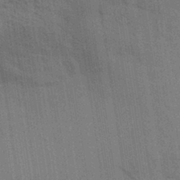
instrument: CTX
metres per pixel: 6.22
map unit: Aa
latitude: 32.8569
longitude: -140.0255
